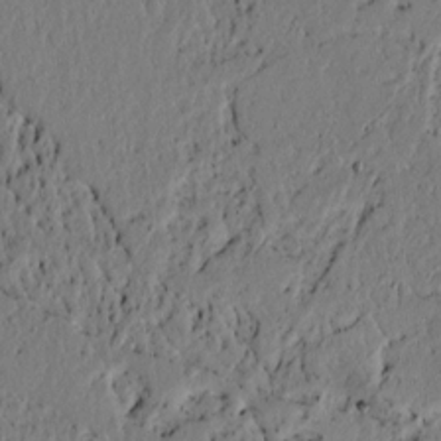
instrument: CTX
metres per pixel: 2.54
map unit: lAvf
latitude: 4.3467
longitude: 165.1431
